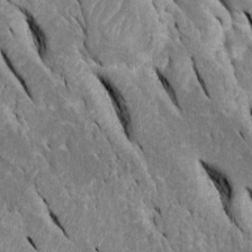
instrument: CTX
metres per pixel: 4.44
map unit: Htu
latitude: -0.5574
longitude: 149.3132
